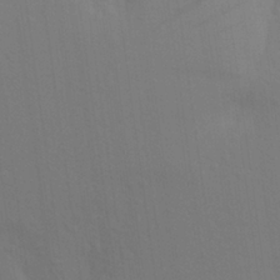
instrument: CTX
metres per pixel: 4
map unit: Aa
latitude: 26.6680
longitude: -145.8016
